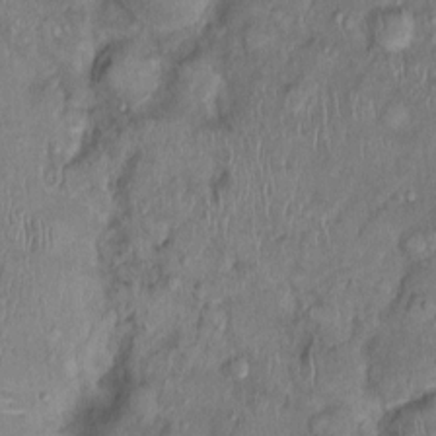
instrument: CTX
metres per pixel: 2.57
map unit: Nhu
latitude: 0.6868
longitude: -14.5168
